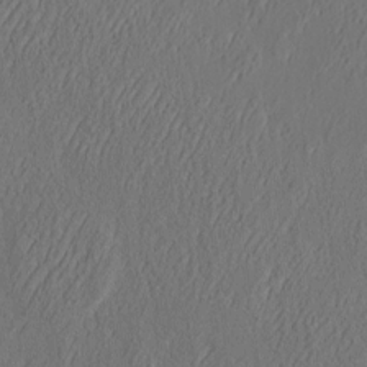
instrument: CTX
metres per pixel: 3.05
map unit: eHh
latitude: 4.9703
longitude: -77.5371
